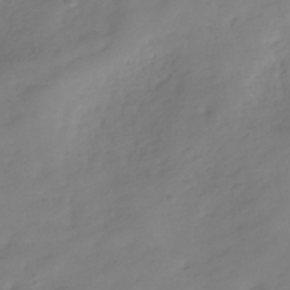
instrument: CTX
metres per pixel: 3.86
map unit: Hve
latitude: -31.4643
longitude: 89.7666
